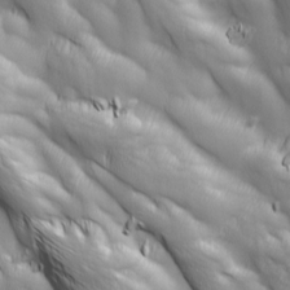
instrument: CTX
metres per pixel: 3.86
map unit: Ave
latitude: 13.0648
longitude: -105.4427
